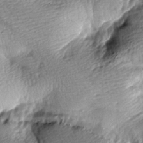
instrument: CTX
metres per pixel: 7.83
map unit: lAa
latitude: -9.0864
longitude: -126.4223
